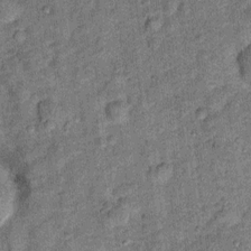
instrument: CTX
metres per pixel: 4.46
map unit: Ht
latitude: 9.0081
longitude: -38.6868
